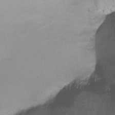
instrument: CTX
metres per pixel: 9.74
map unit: Ht
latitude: -15.6722
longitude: -45.2726
